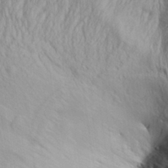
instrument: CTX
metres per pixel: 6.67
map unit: Aa
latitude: 30.5546
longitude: -136.3845
